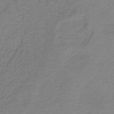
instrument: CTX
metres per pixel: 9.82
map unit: HNb
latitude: -35.2943
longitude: 53.7855
